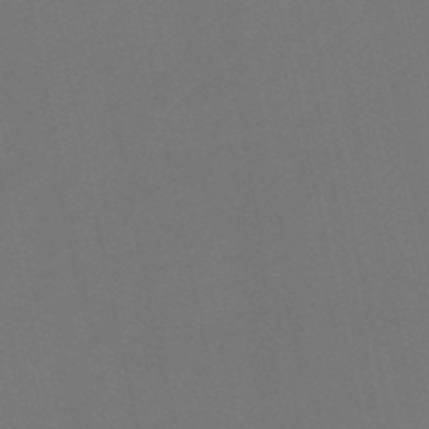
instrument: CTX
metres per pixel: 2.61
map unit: HNb
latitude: -51.2754
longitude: -46.6113
